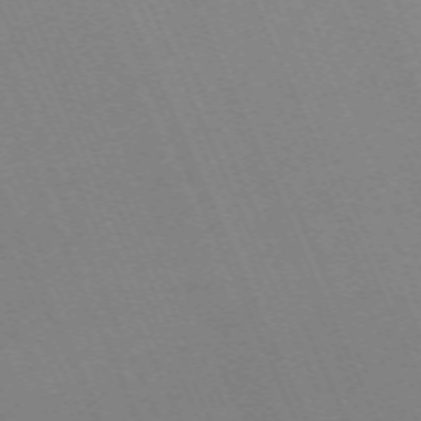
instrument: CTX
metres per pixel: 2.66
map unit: Nhu
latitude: -68.1605
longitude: 39.0109
